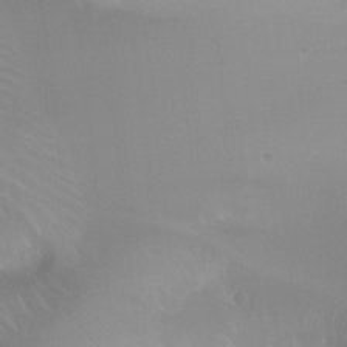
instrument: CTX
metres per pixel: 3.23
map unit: Ht
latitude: -11.3699
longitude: -44.1766
